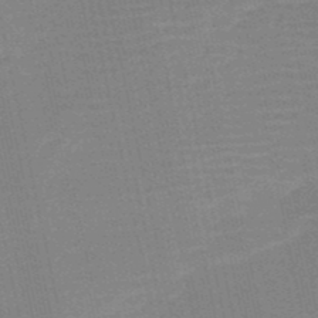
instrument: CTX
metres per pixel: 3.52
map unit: HNb
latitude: -51.4832
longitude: -48.0822
